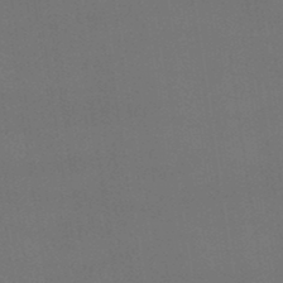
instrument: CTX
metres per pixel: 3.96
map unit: lHb
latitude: -47.3509
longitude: 67.1998
